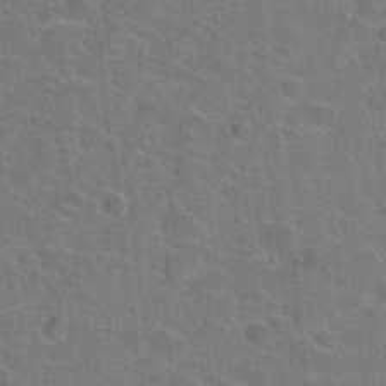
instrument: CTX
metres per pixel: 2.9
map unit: Hto
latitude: 21.9717
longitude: -45.3292
